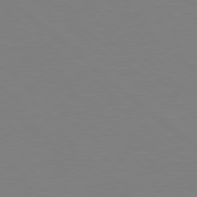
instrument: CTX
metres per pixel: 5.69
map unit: Hpe
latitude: 78.7624
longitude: -165.2348
